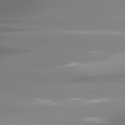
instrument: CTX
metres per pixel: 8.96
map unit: lApd
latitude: 81.7639
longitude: -137.5560
